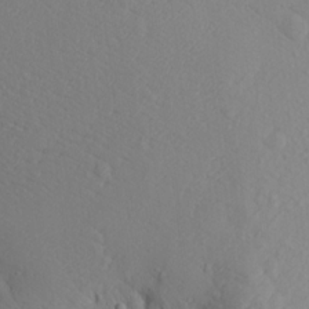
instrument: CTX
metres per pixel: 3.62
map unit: Aa
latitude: 16.7624
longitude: -143.7450
